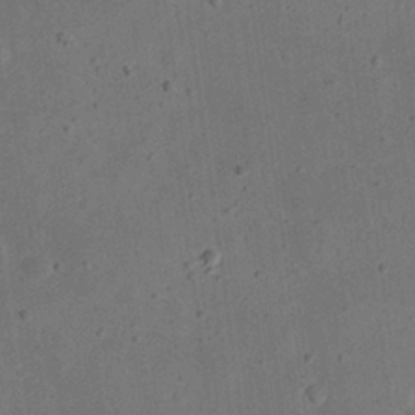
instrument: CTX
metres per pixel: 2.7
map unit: eHh
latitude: 24.0444
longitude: -68.8947
